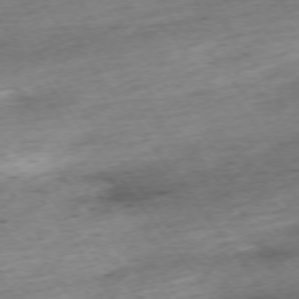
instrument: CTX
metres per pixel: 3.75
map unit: Ap
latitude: -74.3307
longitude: -73.2159
